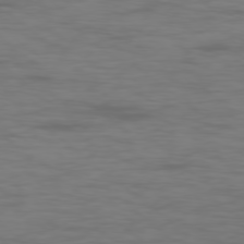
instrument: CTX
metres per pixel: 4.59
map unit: Ap
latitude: -77.8422
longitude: -95.1592
